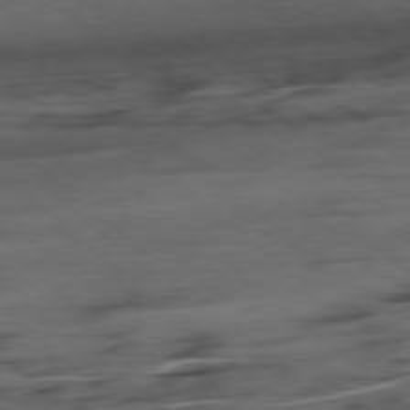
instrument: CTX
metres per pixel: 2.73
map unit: Hpe
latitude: -78.6518
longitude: -22.8380
